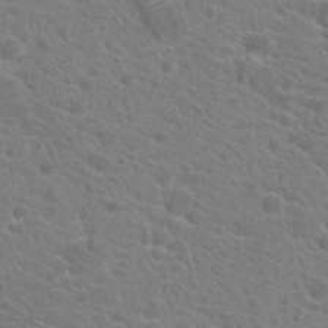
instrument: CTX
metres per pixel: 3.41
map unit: Hto
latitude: 21.8773
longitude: -39.5749
